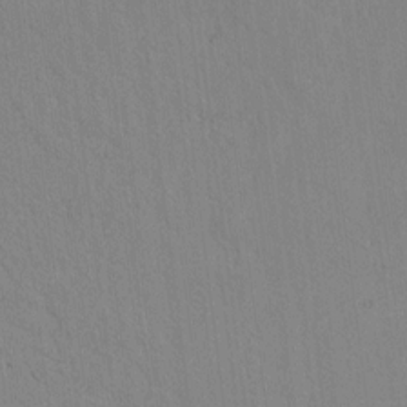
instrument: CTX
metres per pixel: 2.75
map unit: lAvf
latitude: 8.1200
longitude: 169.0297
